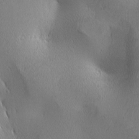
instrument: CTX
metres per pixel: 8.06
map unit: lAa
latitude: 2.1766
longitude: -117.4238
